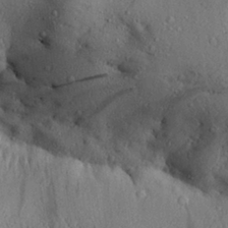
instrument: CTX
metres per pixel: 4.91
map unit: Aa
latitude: 28.7246
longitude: -134.4034
